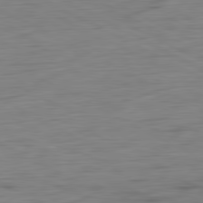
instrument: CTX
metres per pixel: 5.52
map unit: Ap
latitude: -81.4455
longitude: -78.1011
